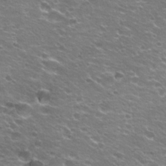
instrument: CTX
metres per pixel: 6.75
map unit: Hto
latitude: 23.0080
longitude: -32.5546
